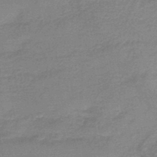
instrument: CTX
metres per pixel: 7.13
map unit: eHb
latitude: -45.0864
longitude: 82.1417
